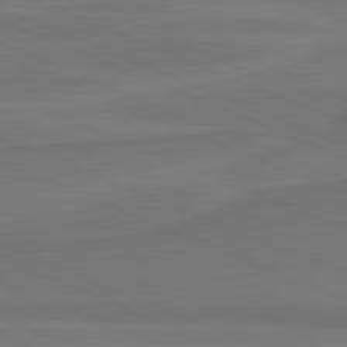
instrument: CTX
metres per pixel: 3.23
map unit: lApd
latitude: 81.8583
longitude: 168.6140
